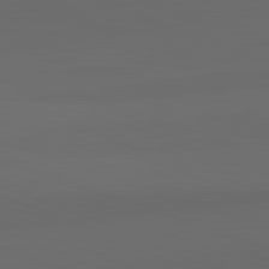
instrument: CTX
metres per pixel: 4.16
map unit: lApd
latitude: 82.4412
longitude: 135.7478
